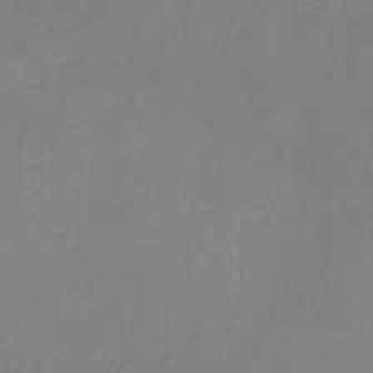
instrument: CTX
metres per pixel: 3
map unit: HNb
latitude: -33.8989
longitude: 55.1053
